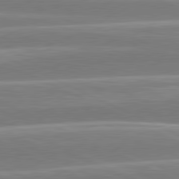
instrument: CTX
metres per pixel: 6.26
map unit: lApd
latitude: 81.0458
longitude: -131.0648
